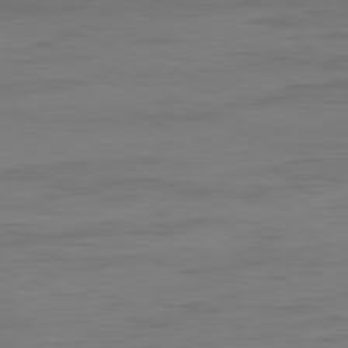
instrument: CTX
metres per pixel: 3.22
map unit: Ap
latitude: -82.1228
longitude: -75.0836
